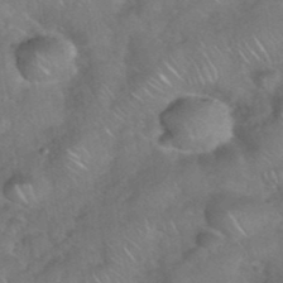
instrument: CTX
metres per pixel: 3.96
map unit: eHh
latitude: 39.2348
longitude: -58.7435
